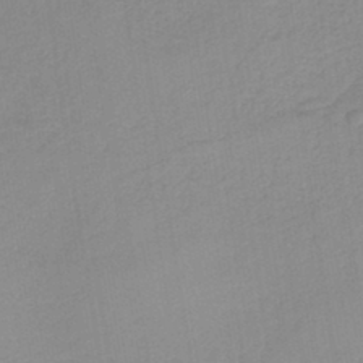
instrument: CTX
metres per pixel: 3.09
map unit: HNb
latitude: -37.1053
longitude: 56.2739
